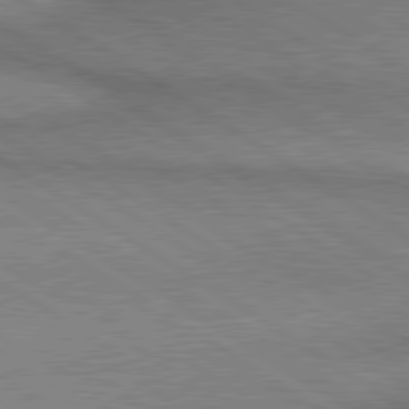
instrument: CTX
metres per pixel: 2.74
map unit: lApd
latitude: 80.0822
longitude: 165.0109
